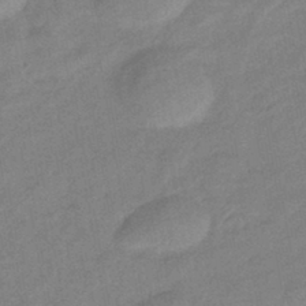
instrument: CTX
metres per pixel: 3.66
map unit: eHb
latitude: -41.2754
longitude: 82.5385
